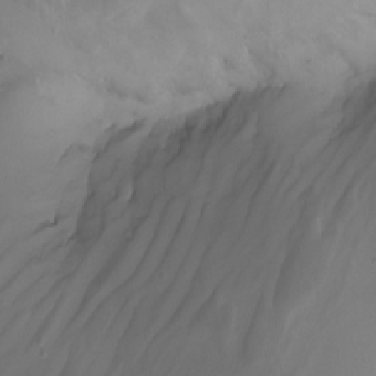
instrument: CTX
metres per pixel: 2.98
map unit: Nhu
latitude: -8.1984
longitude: -79.7261
